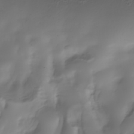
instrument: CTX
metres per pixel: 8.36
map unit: Nhe
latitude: -34.5385
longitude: -144.6301
